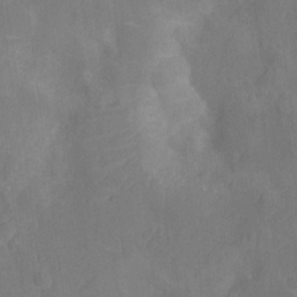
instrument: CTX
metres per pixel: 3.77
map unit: Ht
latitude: -11.0109
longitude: -23.6694
